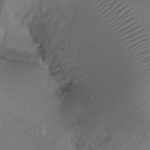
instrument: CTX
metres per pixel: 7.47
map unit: Ht
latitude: -18.2928
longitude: -44.5734
